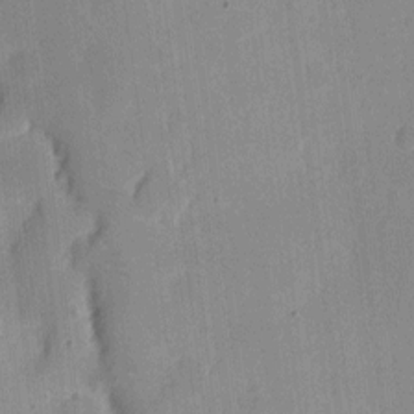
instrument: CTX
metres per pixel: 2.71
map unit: eHh
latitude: 7.2726
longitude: -67.1214
